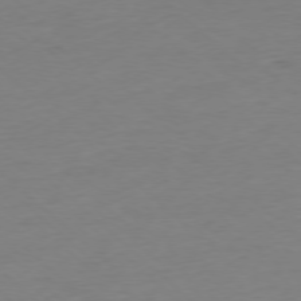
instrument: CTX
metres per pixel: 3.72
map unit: Ap
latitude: -77.8422
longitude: -81.0836
